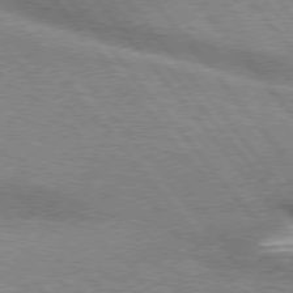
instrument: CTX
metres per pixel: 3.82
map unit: lApd
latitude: 76.0444
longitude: -61.2915
